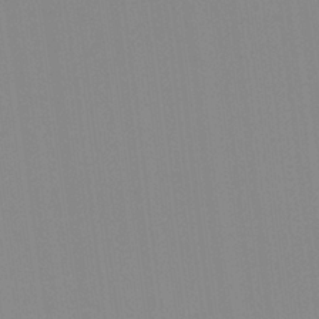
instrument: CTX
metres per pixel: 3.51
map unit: Hto
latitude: -8.0472
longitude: -48.4601
